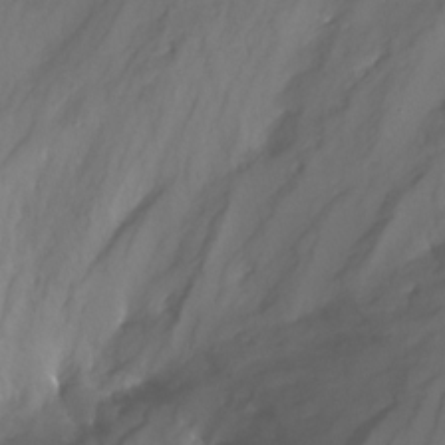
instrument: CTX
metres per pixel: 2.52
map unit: Nhu
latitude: -16.6708
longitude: -50.7057
